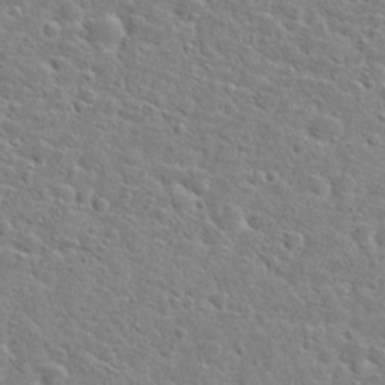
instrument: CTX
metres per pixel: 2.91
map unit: Hto
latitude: 25.0647
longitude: -47.9528
